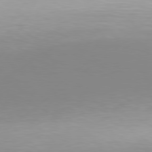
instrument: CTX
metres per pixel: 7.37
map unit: Hpe
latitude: 77.8772
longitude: -130.5357
